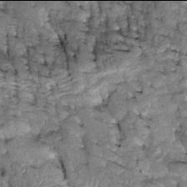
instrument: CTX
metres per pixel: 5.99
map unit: Htu
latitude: -2.0094
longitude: 150.3306
